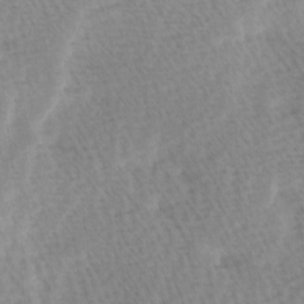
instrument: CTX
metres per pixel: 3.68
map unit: Ave
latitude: 0.8569
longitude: -115.3481
